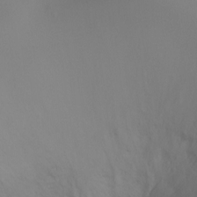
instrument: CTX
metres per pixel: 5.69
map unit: Ht
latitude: -5.0675
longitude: -26.8380
